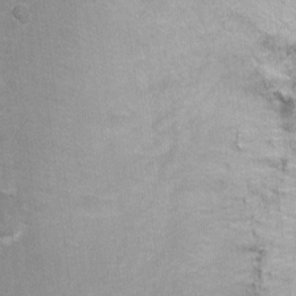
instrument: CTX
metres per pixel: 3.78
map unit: Ht
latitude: -5.5399
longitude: -36.0255
